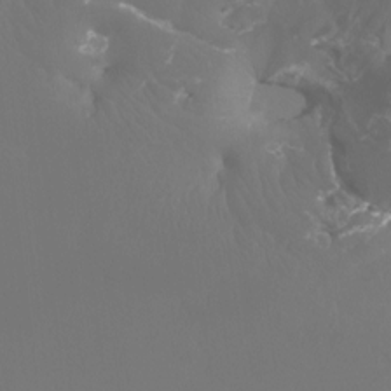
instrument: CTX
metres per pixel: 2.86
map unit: Htu
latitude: -13.3699
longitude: -47.7828
